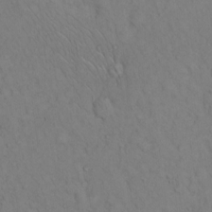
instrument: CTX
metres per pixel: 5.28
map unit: eHh
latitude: 12.9514
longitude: -61.6127
